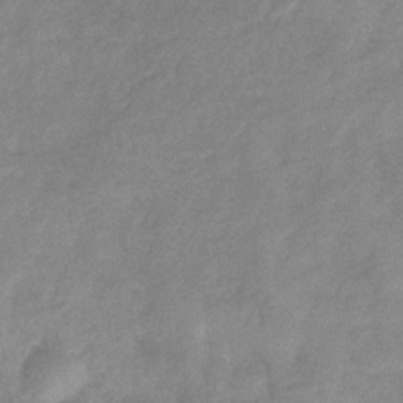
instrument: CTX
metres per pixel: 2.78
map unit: eHb
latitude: -32.3307
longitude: 74.7086
